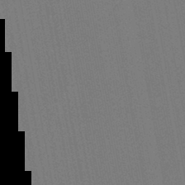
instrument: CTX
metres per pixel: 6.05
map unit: lHb
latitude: -47.3131
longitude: 71.5966
